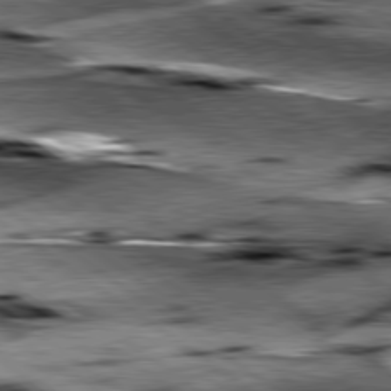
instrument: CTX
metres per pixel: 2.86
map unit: lApd
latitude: 79.7639
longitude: -48.4412
